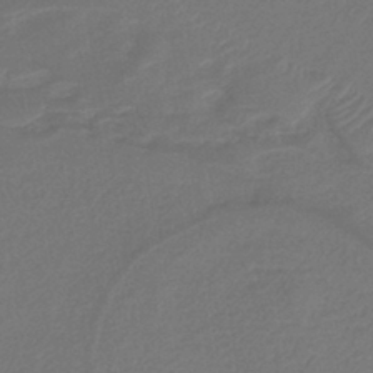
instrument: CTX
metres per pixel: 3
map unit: lHb
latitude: -37.2376
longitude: 58.2739
